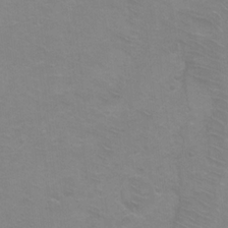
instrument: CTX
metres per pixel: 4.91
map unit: Ht
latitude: 1.8583
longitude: -32.7624
